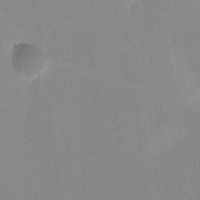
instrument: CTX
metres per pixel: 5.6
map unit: Hto
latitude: -6.7463
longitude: -38.1578
